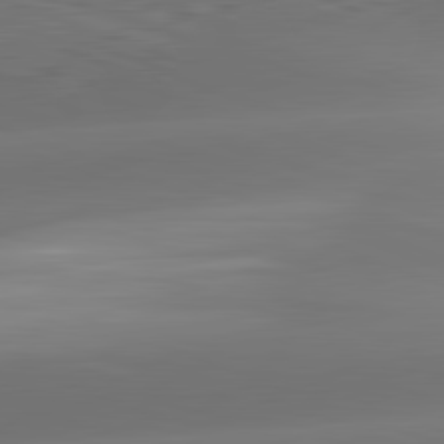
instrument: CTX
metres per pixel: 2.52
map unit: lApd
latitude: 82.2144
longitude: -162.4223
